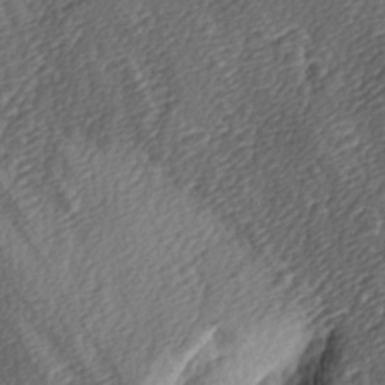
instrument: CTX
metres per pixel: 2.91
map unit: lAa
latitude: -4.1228
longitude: -123.1025
